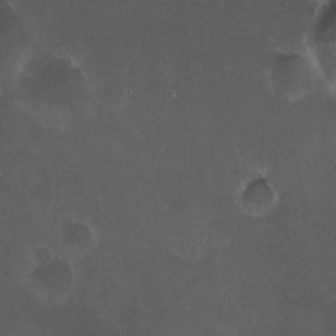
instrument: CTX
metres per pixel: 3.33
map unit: HNhu
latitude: 5.2348
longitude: 8.1417
